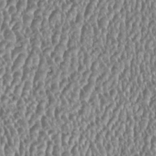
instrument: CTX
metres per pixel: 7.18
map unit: HNhu
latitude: 0.5923
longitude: 0.5574
